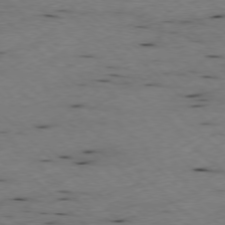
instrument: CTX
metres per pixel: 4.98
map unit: Ap
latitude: -77.7478
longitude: -61.0836
